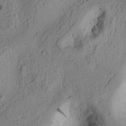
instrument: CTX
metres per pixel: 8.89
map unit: Ht
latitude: 8.7624
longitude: -75.3482
